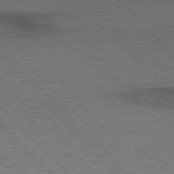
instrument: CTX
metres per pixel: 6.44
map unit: Hpe
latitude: 77.5371
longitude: -157.7638
